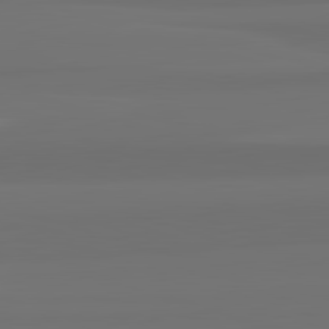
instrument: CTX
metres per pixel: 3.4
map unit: lApd
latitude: 82.8191
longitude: 165.0109
